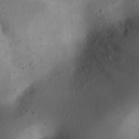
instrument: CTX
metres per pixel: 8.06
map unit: eHh
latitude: 23.1970
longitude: -70.7246
